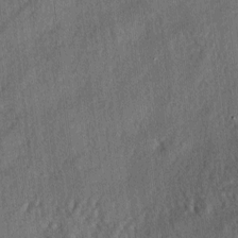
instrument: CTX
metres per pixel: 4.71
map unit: lAa
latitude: -5.1809
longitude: -126.2712
